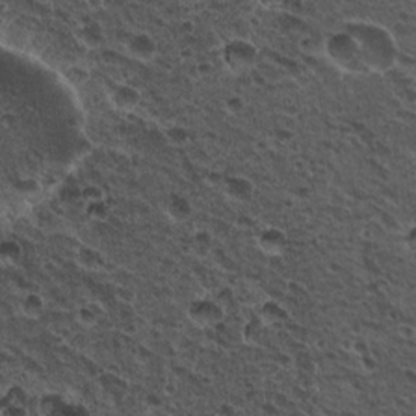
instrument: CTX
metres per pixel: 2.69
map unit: Nhu
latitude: 19.9906
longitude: -31.4616
